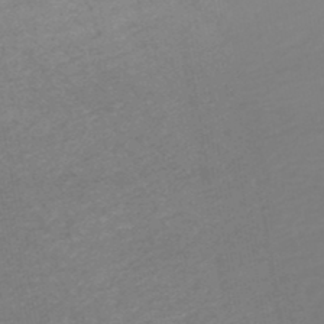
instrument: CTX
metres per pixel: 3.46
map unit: HNb
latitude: -47.1998
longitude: 56.2172
